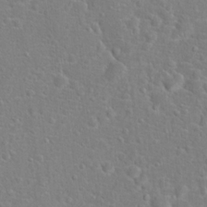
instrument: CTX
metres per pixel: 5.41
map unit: Hto
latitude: 17.1781
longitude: -42.0633
